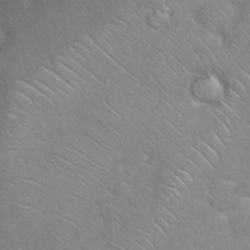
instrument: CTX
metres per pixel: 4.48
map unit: eHh
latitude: 35.2348
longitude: -64.2900
